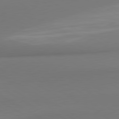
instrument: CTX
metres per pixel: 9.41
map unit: lApd
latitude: 80.3278
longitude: 174.1794
